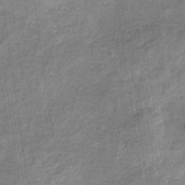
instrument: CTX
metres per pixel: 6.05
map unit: HNb
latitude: -32.9542
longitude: 59.7666
